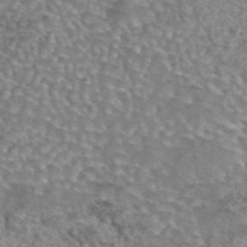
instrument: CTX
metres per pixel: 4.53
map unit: eAb
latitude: 44.3467
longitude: 105.1809
